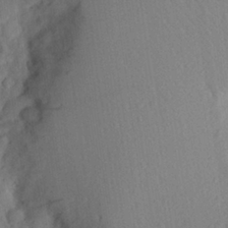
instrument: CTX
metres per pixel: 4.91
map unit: Aa
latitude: 26.2901
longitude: -146.5168
